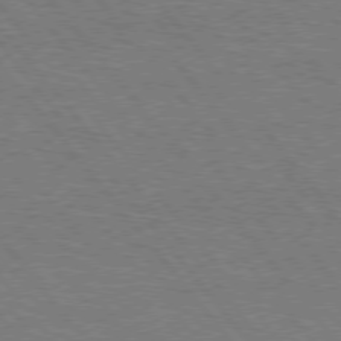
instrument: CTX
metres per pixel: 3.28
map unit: Hpe
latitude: 75.8017
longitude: -156.9135
